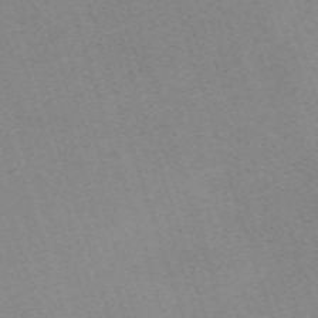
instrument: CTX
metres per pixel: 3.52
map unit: eHh
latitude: -62.3495
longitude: 49.8801
